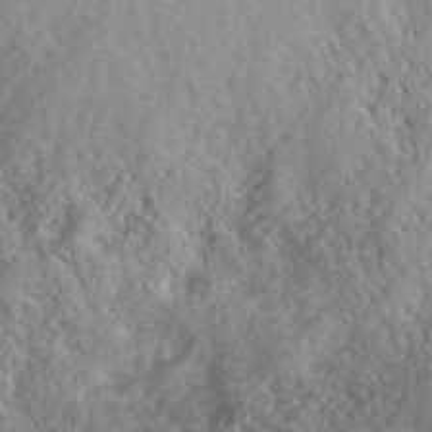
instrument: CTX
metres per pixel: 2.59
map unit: lHvf
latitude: 40.6868
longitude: -89.1592
